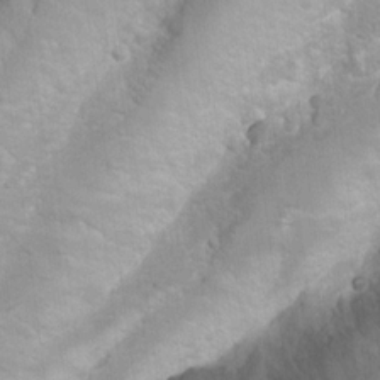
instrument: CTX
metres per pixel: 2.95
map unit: Hto
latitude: 17.4804
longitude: -38.7057
